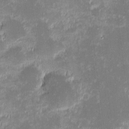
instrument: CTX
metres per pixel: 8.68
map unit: eHh
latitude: -2.0661
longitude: -85.6316
